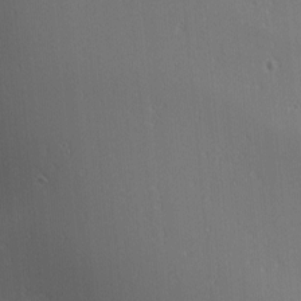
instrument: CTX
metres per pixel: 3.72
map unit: lAa
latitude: 1.8961
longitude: -115.5749
